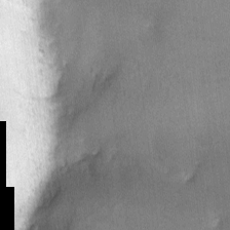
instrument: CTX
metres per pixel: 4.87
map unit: lHvf
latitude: -10.0094
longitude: -100.9514
